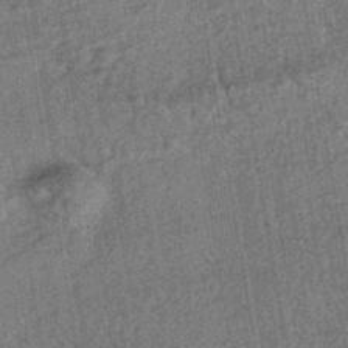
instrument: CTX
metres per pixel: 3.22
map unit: HNhu
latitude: -43.1620
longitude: 98.2172
